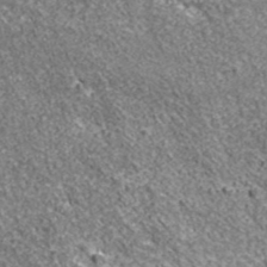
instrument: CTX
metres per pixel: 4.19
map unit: ANa
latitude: 42.8380
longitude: -88.4601
